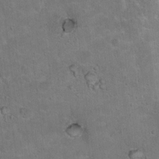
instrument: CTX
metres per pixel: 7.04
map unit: Hto
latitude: 15.6127
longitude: -37.5938
